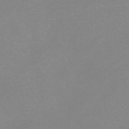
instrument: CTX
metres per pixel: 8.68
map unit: HNb
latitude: -46.2361
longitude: -43.7261
